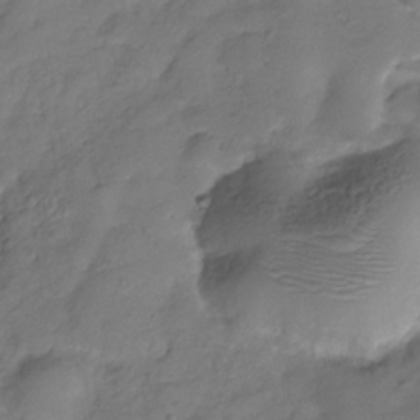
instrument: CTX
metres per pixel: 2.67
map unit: Hve
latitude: -31.6911
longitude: 90.5574
